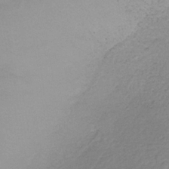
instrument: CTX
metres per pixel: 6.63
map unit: lHb
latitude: -35.0297
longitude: 66.6896
